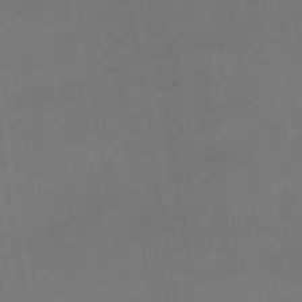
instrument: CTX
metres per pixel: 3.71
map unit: lHb
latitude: -40.8219
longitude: 66.4062
